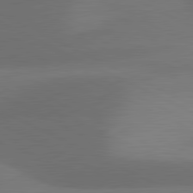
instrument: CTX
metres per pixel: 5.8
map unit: lApd
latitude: 81.1781
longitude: 126.7652
